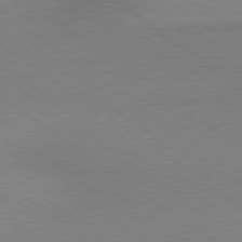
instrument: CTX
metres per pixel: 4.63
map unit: lApd
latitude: 79.3293
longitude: -177.5371
